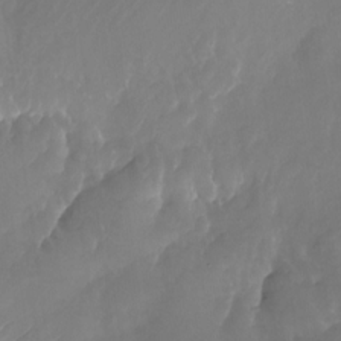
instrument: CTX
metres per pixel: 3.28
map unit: Nhu
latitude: -27.6721
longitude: -71.4237
